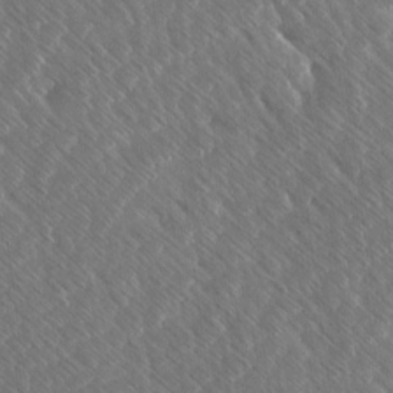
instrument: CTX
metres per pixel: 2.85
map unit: Ave
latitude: 8.1200
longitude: -106.3656
